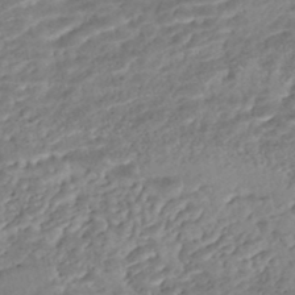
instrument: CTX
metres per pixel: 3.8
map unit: Nhe
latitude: -47.8611
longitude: -173.1025
